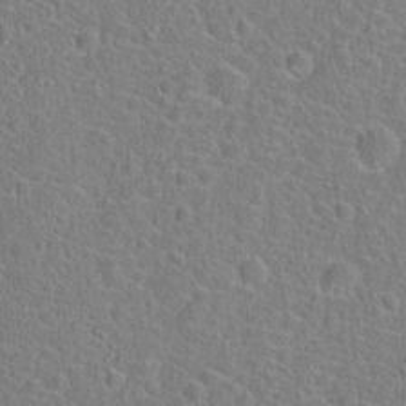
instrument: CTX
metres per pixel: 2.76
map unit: Hto
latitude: 21.5182
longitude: -45.2537
